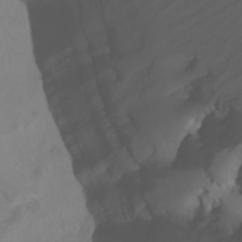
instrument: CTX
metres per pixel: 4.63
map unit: Nhu
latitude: -7.4832
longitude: -52.3279
